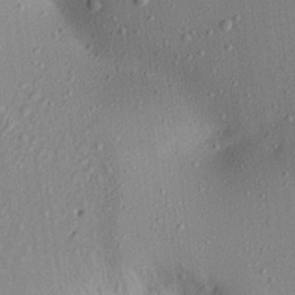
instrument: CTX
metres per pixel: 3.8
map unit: Aa
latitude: 20.2523
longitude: -143.2915
